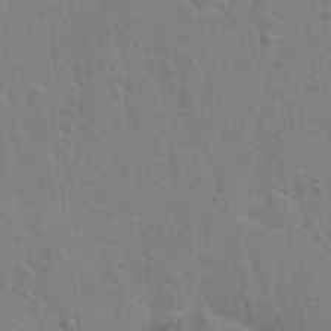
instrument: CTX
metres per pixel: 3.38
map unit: Hto
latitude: 22.3278
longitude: -47.5938
